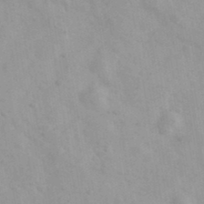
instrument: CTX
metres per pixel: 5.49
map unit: Ave
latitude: 39.3293
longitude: -107.2159
